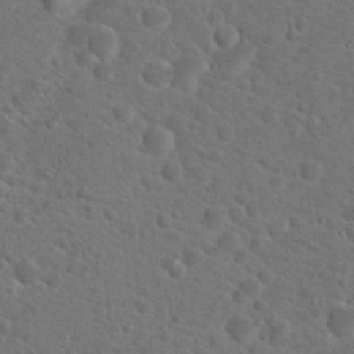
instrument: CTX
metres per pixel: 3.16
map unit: Hto
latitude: 19.2726
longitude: -38.4034
